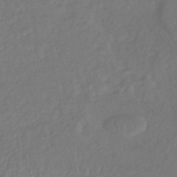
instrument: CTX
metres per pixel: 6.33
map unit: HNhu
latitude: -46.2550
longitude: 103.3510
